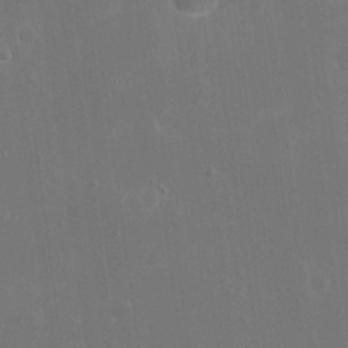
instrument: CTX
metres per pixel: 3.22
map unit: eHh
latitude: 19.5749
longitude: -67.7071
